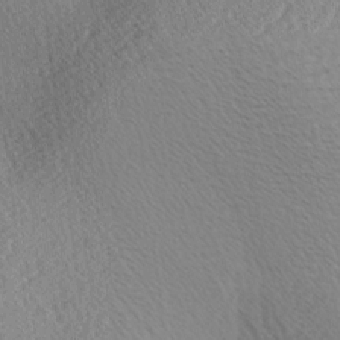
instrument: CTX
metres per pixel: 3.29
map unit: lAa
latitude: -3.6343
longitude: -126.0255
